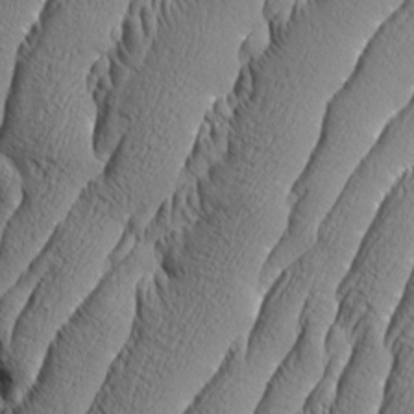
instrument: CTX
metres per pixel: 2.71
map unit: Aa
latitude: 8.1956
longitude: -129.8772
